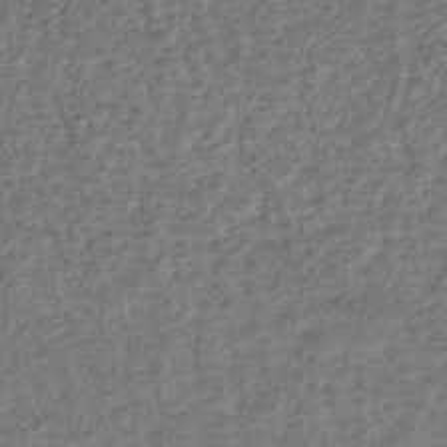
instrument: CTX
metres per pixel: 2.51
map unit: eHh
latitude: -43.1809
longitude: 119.7100
